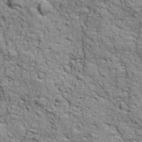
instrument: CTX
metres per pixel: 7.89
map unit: Ave
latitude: 18.4790
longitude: -132.5168
